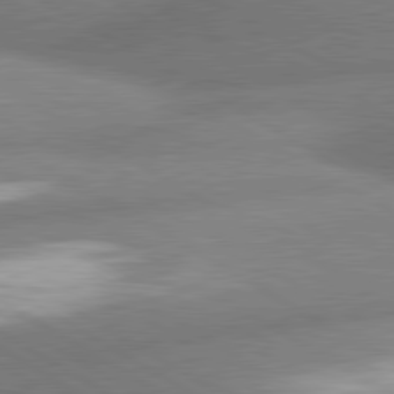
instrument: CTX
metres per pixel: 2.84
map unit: lApd
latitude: 80.4223
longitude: -162.8191
